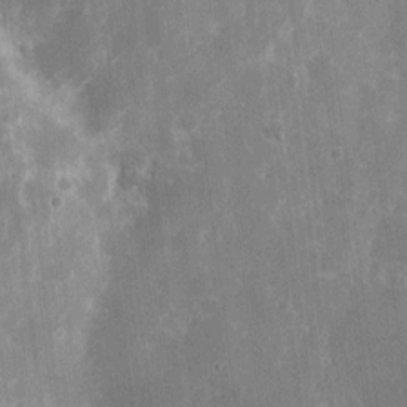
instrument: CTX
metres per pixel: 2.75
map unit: eHh
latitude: 11.0648
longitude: -71.4237
